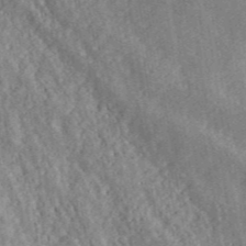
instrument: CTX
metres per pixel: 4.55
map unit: ANa
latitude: 44.6868
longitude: 46.0850
